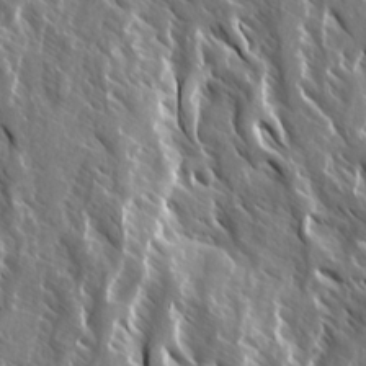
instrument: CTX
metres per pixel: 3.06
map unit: Ave
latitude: 14.8947
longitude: -133.4426
